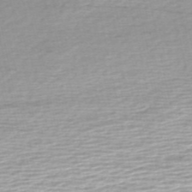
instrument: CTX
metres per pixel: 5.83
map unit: eHh
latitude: -52.6329
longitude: -24.1011
